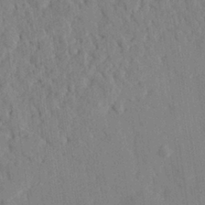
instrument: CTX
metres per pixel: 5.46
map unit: eHh
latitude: 27.6316
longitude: -76.8947
